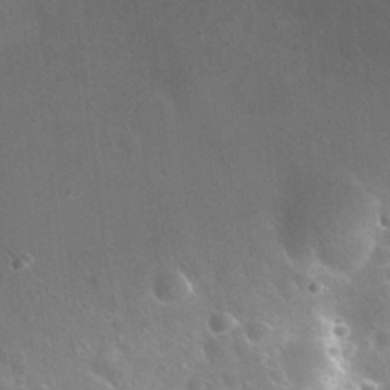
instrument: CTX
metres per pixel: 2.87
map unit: Nhu
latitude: 30.9136
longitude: -55.7449
